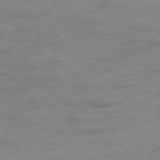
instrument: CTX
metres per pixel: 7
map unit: Ap
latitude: -78.8597
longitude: -59.0459
